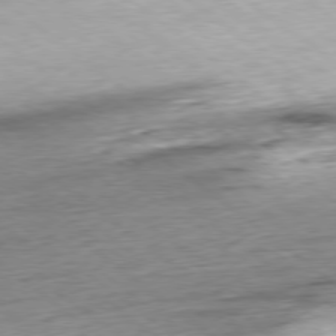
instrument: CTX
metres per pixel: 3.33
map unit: Hpe
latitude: -78.8786
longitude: 10.3495
